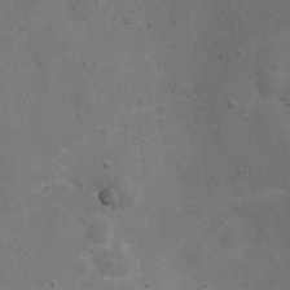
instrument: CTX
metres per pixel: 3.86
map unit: Nhu
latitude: 4.2333
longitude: -26.3845
